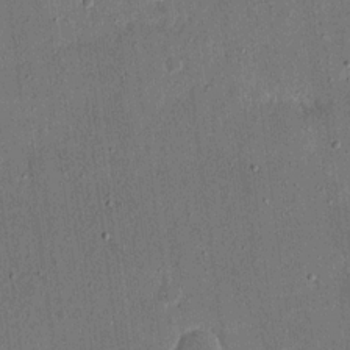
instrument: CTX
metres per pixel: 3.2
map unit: eHh
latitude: 16.4601
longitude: -70.7057
